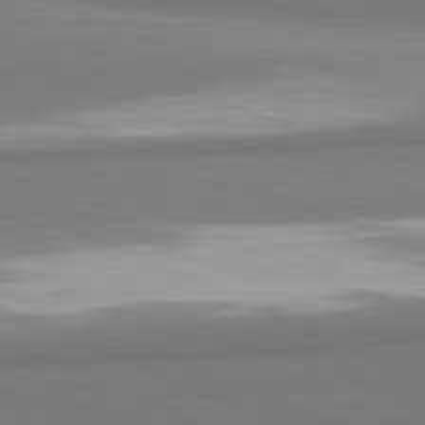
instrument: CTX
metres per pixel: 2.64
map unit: lApd
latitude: 81.8583
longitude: 160.3684
